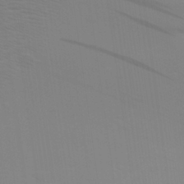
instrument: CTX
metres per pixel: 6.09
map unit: Aa
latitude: 28.8380
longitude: -139.3104
